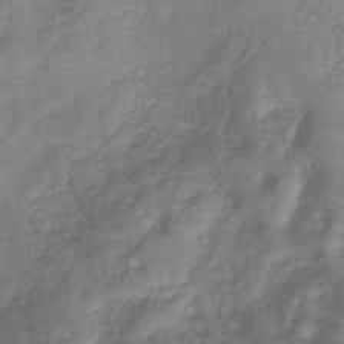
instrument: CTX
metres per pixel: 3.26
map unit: eHb
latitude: -32.6519
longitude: 73.4832
